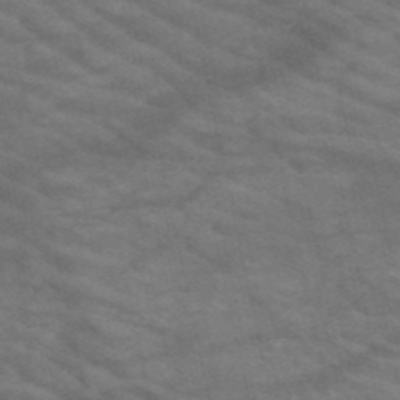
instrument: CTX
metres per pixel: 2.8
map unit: HNb
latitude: -52.9352
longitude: -43.8961
